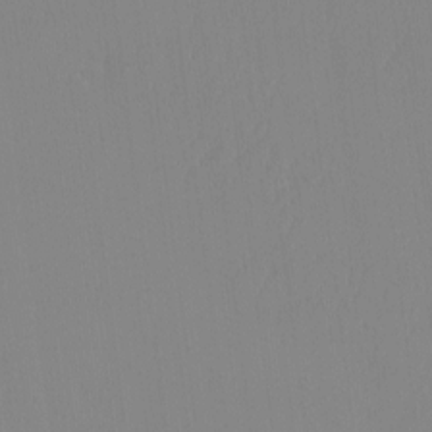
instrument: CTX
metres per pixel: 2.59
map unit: HNhu
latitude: -4.7652
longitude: 14.8219
